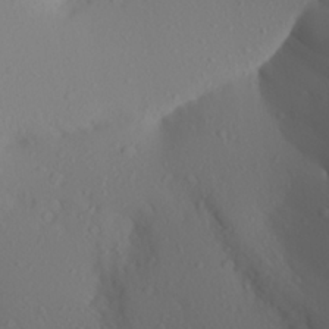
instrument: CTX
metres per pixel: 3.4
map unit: Aa
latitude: 26.9703
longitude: -147.0837
